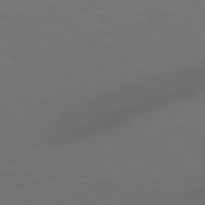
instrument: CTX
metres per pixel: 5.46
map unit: Hpe
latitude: 77.6505
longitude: -150.5356
